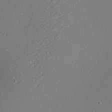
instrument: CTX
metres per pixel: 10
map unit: Nhu
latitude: 0.7624
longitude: -77.2348
